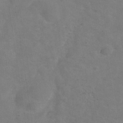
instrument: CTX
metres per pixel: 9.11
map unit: Hve
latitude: -33.5966
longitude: 91.2565
